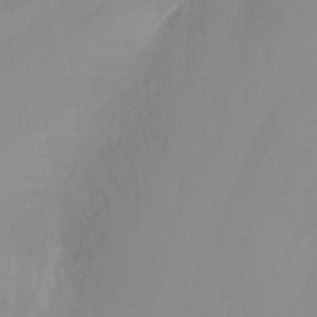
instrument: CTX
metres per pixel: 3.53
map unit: Nhu
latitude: -13.1242
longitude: -60.1578
